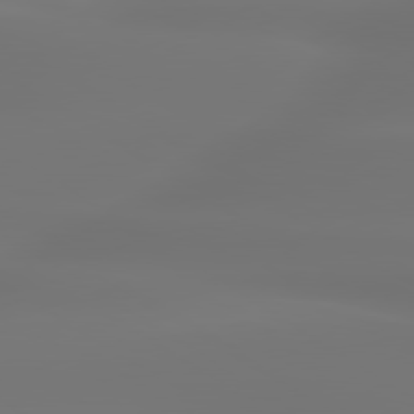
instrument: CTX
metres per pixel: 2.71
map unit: lApd
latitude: 79.8395
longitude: -137.3482
